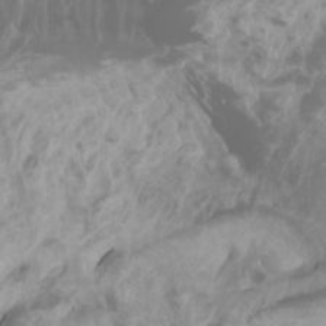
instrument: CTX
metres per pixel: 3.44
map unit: Htu
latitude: -0.7841
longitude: -77.7260
